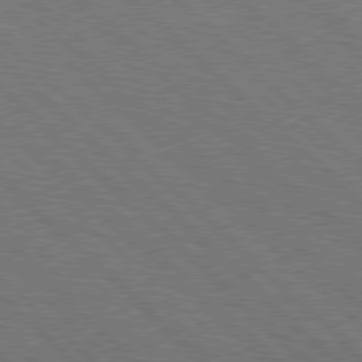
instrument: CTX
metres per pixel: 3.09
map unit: Hpe
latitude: 77.6316
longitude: -127.3860
